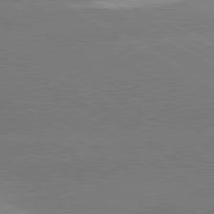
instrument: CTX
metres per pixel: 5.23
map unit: lApd
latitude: 80.7246
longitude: -152.2145
